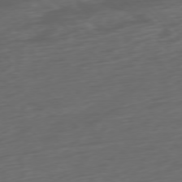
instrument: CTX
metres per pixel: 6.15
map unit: Ap
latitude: -76.5385
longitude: -78.5168
